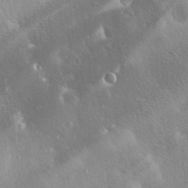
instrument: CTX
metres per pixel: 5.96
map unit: Ave
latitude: 0.3278
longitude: -113.5749
